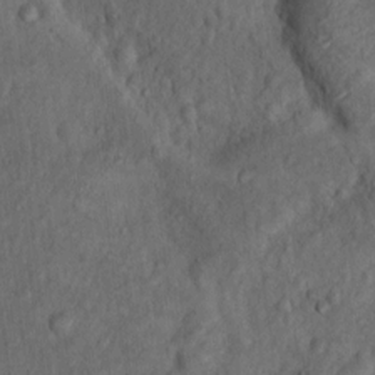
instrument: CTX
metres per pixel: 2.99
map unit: Nhu
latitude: 10.7813
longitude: -26.9892
